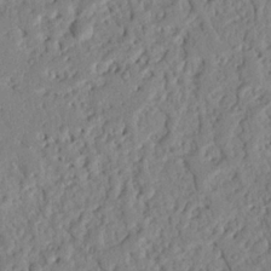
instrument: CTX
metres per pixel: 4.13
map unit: Nhu
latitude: 21.4805
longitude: -77.2537
